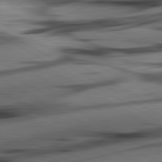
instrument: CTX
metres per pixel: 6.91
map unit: lApd
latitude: 80.9325
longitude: -84.4412
